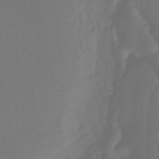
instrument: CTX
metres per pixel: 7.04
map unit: lHb
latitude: -43.8422
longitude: 77.9556
